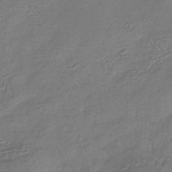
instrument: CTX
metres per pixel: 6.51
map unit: eHb
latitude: -34.9731
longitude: 80.4062
